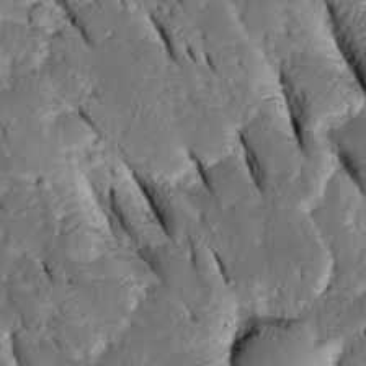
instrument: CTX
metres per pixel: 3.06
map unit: Htu
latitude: -1.0298
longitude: 149.5777
